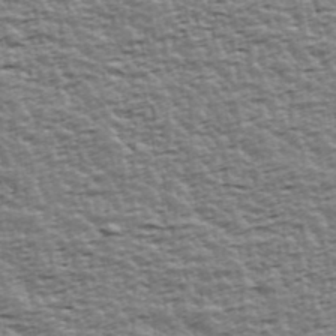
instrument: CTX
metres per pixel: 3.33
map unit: Ave
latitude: 42.6680
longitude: -112.8569
